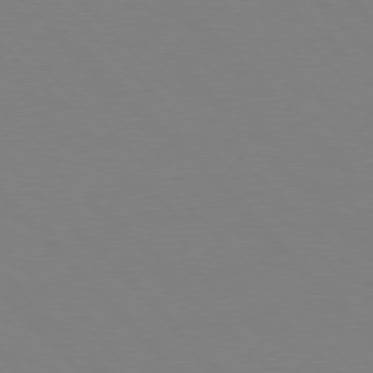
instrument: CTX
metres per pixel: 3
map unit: Hpe
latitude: 77.6316
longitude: -174.5546
